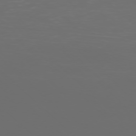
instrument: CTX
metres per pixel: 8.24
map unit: Ap
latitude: -76.9920
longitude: -81.9150
